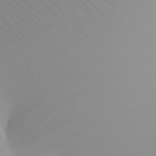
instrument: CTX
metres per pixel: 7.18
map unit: Nhu
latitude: -6.5951
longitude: -96.5546
